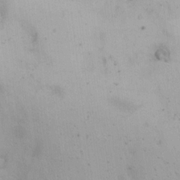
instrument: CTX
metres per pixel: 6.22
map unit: HNhu
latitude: 7.6505
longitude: -0.6490
